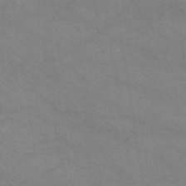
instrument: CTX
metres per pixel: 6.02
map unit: HNb
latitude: -45.5021
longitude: -37.2537
